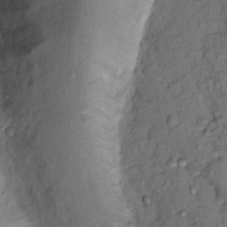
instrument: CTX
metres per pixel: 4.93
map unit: Nhu
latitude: 12.6680
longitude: -29.0458
